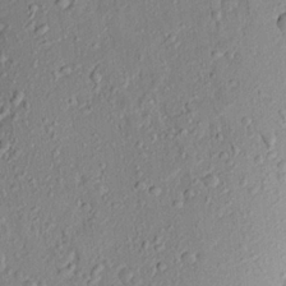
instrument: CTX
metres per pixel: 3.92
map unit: Aa
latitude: 19.4615
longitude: -148.6679
